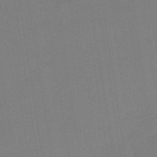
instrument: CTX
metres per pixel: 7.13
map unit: lHb
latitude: -49.9556
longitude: 81.2187
